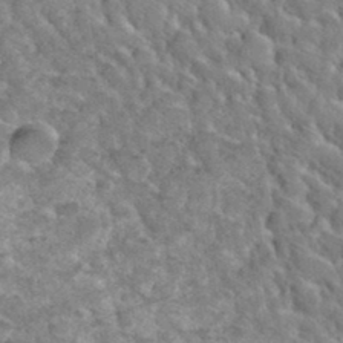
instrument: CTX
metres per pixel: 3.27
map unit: Hto
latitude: 36.0633
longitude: -49.7639
